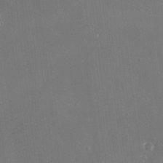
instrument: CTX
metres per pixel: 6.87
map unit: HNhu
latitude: 4.0255
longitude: 7.6910
